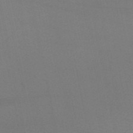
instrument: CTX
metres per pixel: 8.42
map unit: HNb
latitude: -50.6896
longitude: -43.5371
